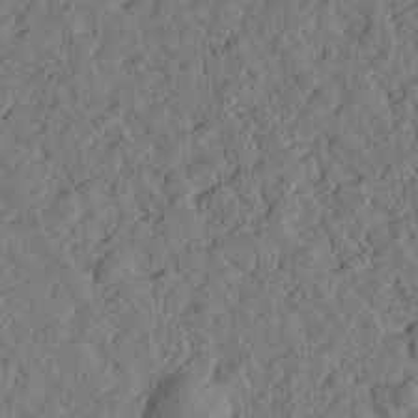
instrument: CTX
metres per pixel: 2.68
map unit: Htu
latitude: -1.3888
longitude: -176.2522
